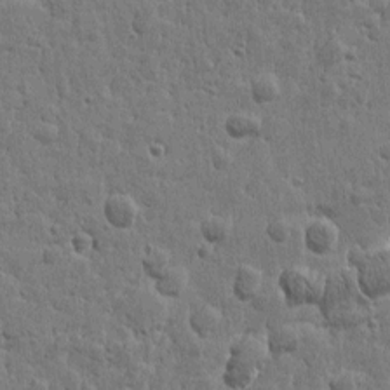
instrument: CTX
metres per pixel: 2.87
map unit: Htu
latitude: -0.0472
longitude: -178.1578
